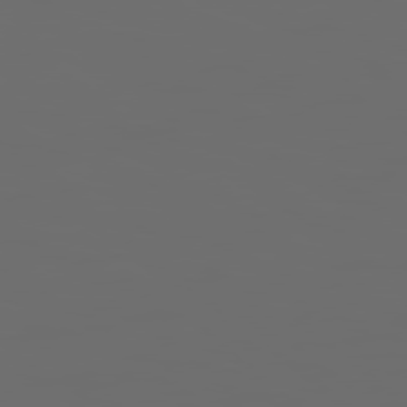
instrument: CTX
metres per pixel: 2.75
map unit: Hpe
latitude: 78.3656
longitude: 176.4629
